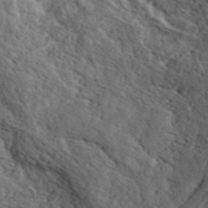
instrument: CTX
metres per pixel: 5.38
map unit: ANa
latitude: 41.2159
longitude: 55.0676
